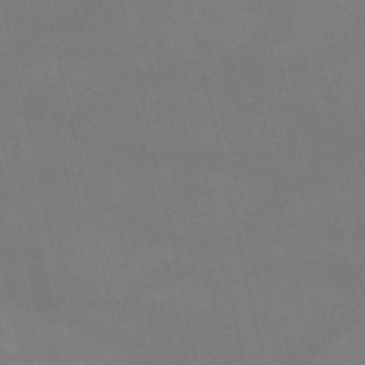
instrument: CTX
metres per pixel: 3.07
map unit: lHb
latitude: -48.1606
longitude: 70.4629
